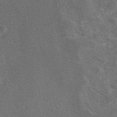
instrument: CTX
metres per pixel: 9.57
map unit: eAb
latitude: 47.0081
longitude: 108.6329
